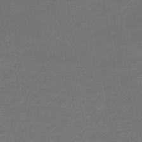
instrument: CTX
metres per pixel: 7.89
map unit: HNhu
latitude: -49.3132
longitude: 99.8989
